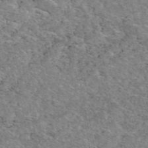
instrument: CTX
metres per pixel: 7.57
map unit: eAb
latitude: 48.7057
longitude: 114.6707
